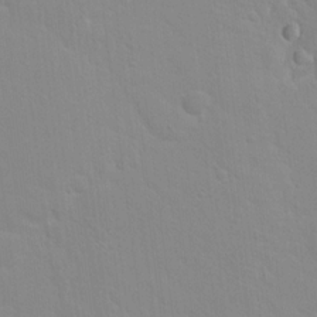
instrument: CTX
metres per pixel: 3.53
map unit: Hto
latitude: 16.5546
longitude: -39.2915
